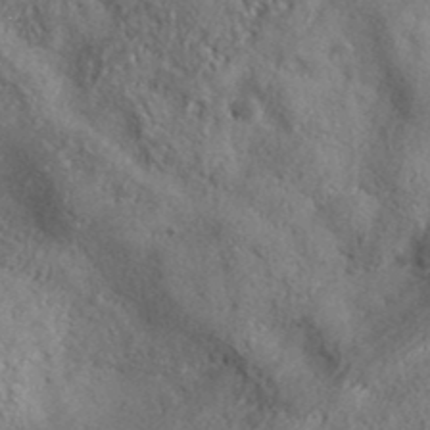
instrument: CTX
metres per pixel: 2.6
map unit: ANa
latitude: 39.0836
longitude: -91.0836
